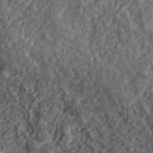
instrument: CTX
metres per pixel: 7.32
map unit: lHvf
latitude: 40.0255
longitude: -88.8191
